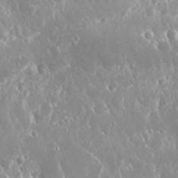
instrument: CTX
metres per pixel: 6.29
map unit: Nhu
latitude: 25.0080
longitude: -60.2711
